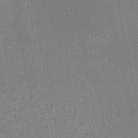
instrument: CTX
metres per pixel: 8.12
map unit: HNb
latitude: -50.8408
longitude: -52.5924
